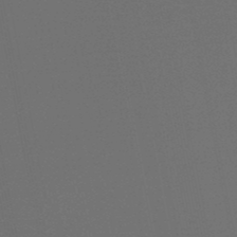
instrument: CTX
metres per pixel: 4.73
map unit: HNb
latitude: -47.4643
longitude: 56.1983
